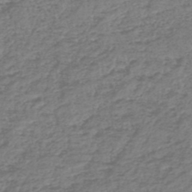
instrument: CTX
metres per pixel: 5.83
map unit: lHb
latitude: -45.9556
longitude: 68.2172
